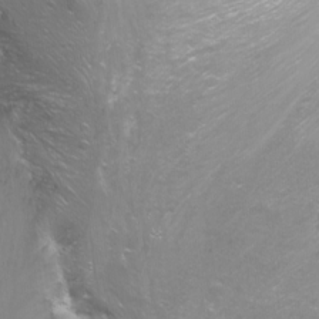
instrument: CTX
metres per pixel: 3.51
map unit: Nhu
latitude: -11.8800
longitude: -62.9325
